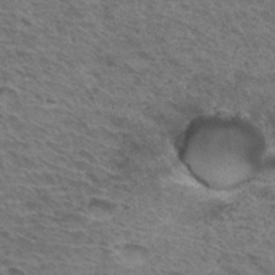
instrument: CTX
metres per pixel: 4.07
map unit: Hto
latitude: 34.6490
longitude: -43.5749
